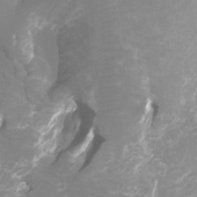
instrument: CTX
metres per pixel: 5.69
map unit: Htu
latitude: -12.0661
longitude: -72.1200
